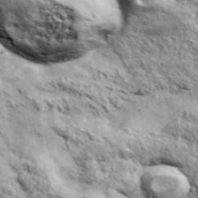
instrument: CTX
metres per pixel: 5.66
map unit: ANa
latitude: 43.0270
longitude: -88.4412
